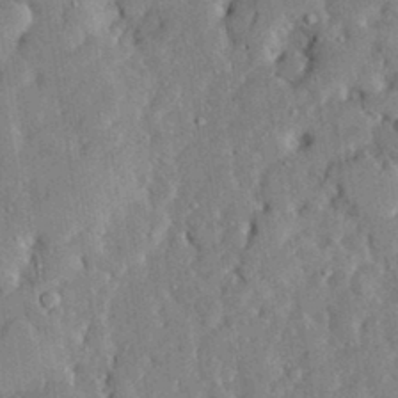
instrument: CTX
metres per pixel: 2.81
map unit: lHvf
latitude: 33.6505
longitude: -92.3467
